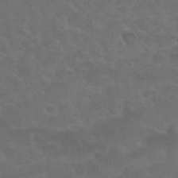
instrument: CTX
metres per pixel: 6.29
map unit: Nhu
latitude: 30.0255
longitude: -50.9135
